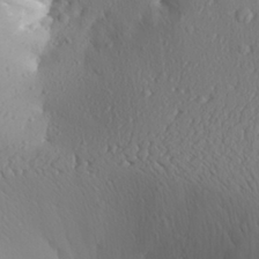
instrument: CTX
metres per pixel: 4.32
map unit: Aa
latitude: 27.6505
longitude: -144.6490
